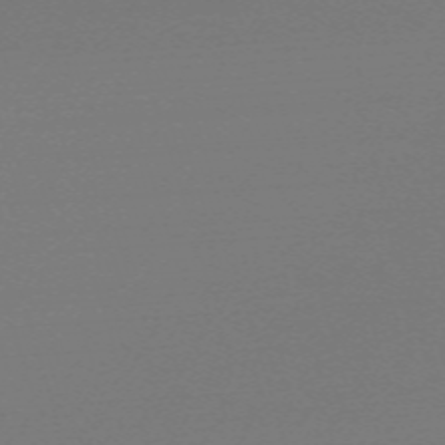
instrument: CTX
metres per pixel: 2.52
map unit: eHh
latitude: -62.4818
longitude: 52.4251
